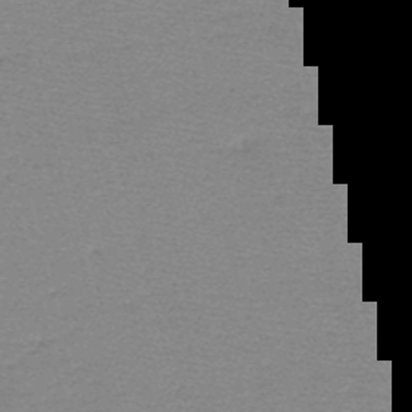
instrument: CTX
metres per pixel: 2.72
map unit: HNb
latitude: -49.2943
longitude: -41.8205
